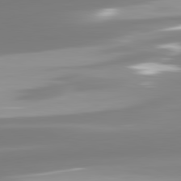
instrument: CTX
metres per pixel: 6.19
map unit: lApd
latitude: 81.6883
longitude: -165.3671
